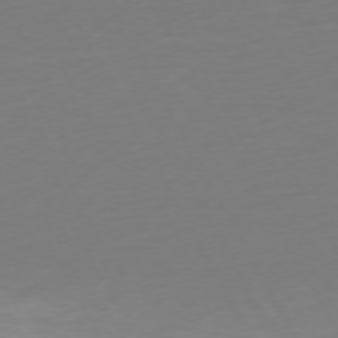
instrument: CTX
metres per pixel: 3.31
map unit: Ap
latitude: -74.3873
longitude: -69.6694
